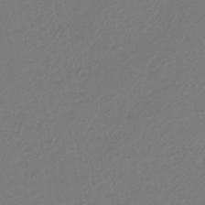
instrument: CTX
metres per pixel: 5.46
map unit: lHb
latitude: -45.2565
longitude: 59.8233
